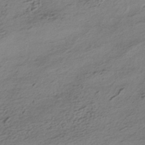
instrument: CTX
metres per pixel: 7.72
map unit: HNhu
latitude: -42.2739
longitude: 101.4832
